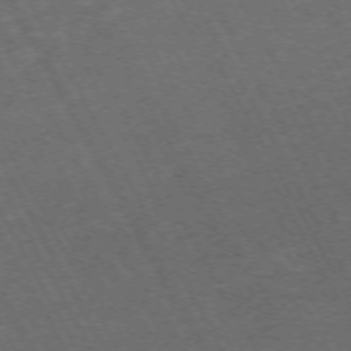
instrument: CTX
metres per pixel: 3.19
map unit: Hpe
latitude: -71.8611
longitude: 10.0472
